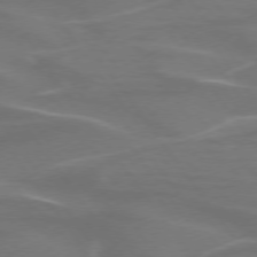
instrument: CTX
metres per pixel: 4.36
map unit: lApd
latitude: 74.6868
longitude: -62.3468
